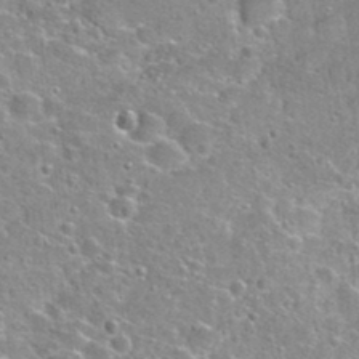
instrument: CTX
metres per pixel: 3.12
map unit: Hto
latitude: 24.5545
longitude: -47.1970
